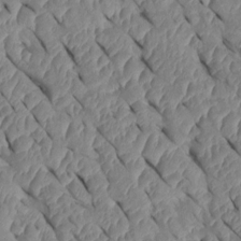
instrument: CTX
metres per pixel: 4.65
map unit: Htu
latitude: 1.7071
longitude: 147.6911
